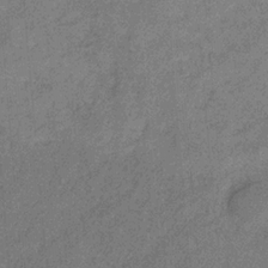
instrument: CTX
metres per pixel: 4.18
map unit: HNb
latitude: -31.3698
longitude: 60.9731
